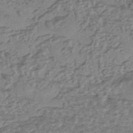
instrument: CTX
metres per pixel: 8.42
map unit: eHh
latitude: -42.1605
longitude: 119.3132
